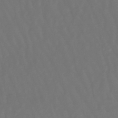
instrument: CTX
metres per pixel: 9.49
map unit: lHb
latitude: -47.5399
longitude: 79.2376
